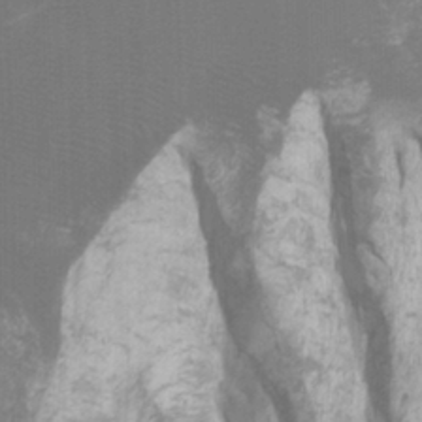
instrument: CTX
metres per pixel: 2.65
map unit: Htu
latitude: -7.5210
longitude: -48.1956
